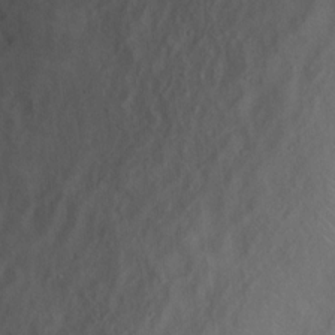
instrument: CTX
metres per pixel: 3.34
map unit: Nhu
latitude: 13.4427
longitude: -36.5168
